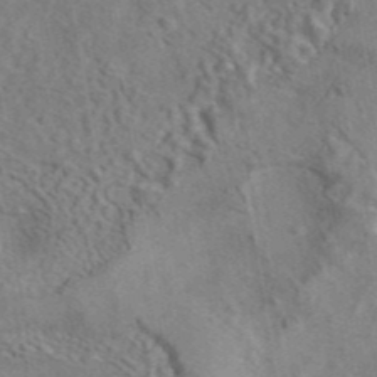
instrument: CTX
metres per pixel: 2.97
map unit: eAb
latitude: 41.8394
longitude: 109.4832
